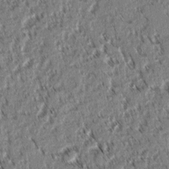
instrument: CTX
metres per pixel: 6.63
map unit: lAvf
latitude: 2.5734
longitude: -105.9717
